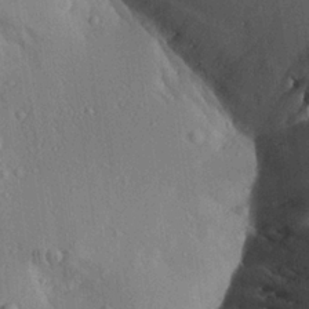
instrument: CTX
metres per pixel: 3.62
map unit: Aa
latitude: 24.4034
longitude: -135.2915
